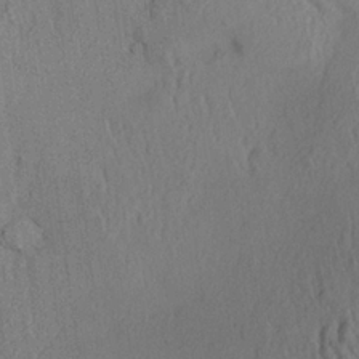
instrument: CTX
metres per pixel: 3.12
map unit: Aa
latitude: 25.8394
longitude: -133.8205
